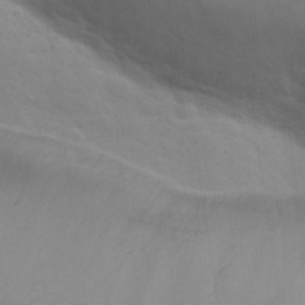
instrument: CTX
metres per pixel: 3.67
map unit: Nhu
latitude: 31.3671
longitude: -50.6490
